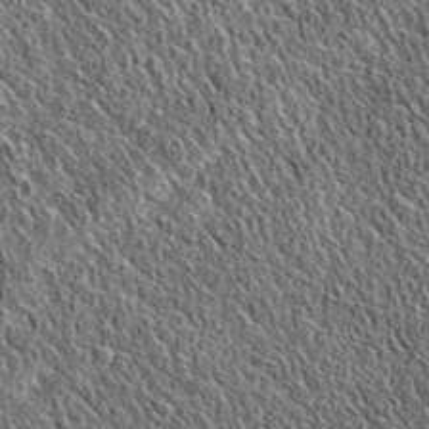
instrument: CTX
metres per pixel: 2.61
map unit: eAb
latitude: 36.3278
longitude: 109.9178
